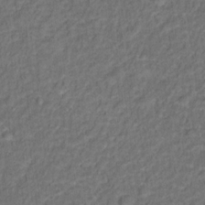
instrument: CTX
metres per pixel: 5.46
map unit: Hto
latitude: 12.4979
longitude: -37.6883
